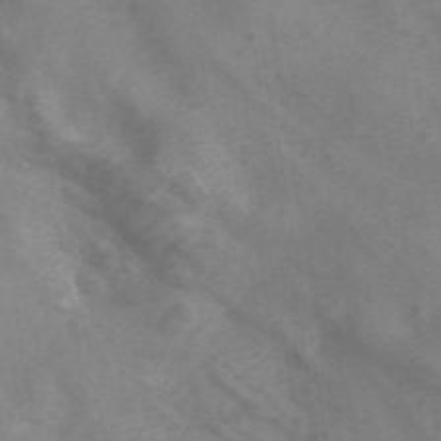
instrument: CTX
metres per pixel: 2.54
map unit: ANa
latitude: 45.6127
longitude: 26.7463
